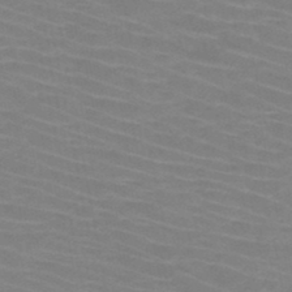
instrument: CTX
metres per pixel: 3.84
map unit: HNb
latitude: -47.1431
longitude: -44.9136
